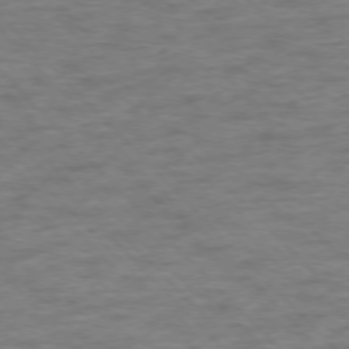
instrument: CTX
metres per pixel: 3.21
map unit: Ap
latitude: -77.2565
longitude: -89.4427
